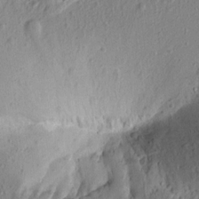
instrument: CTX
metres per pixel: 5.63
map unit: Aa
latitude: 12.5735
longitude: -140.7246
